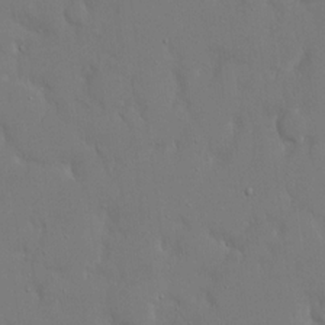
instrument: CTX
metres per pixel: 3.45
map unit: eHh
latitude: 15.5372
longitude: -71.4048
